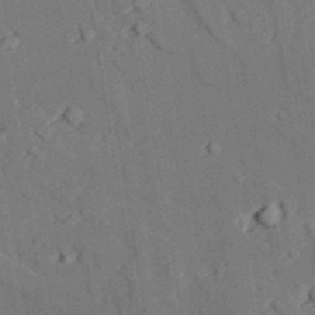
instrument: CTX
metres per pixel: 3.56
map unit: lAvf
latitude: 27.1214
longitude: -109.5560
